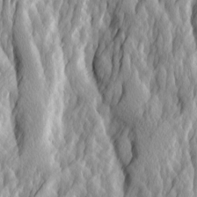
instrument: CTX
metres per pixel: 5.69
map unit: Ave
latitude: 14.6869
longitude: -135.0080
